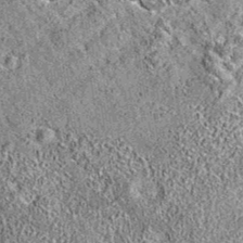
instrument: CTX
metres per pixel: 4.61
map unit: eAb
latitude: 36.4034
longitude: 110.7085
